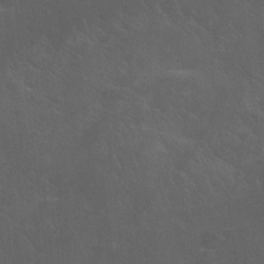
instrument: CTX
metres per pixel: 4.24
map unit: Hto
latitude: -9.9556
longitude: -36.5168
